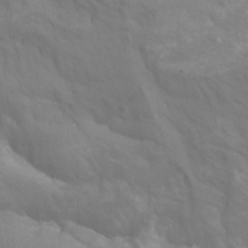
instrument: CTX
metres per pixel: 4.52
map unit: Aa
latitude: -8.9542
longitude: -78.5924
